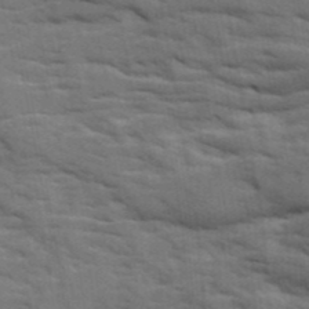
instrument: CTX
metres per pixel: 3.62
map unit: Ave
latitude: 15.5938
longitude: -129.6694
